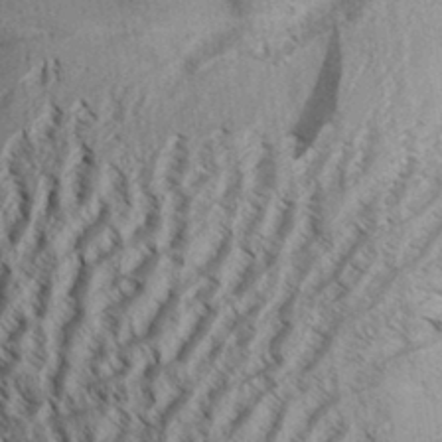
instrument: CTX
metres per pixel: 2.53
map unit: Aa
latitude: 32.9514
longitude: -137.3671
